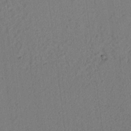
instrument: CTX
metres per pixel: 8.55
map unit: lAvf
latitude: 7.3482
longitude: 165.0298
